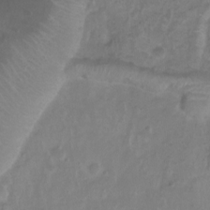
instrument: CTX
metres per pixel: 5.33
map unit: Htu
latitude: 3.6316
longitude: -21.5182
